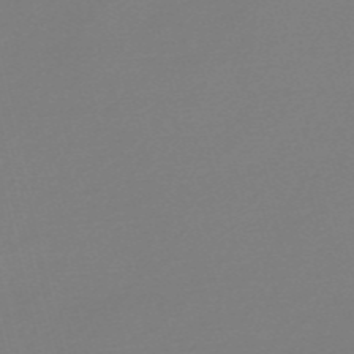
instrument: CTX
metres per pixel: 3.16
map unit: Nve
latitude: -56.6896
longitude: 62.1228
